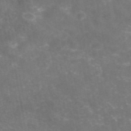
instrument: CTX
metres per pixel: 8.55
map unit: eAb
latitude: 46.6113
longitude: 124.4818
